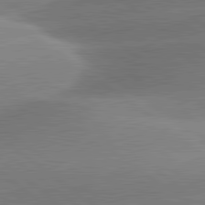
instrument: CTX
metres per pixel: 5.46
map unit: lApd
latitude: 81.1970
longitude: -157.1970
